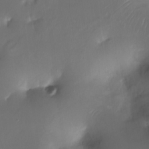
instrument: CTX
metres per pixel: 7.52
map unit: Ht
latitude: -16.4629
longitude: -41.7827
